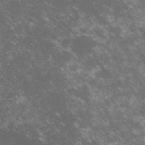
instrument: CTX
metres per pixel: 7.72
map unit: lHvf
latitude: -14.8975
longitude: -102.2144
